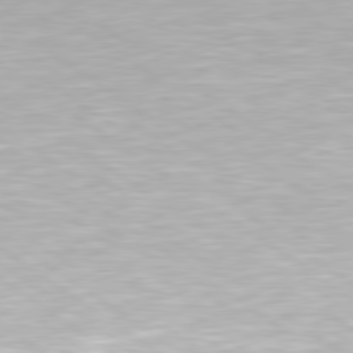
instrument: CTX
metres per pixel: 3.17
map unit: lApd
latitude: 79.4805
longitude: -153.8584
